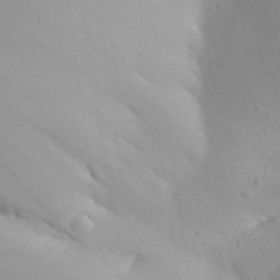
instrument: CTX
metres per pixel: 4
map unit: Aa
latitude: 30.6680
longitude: -143.3860
